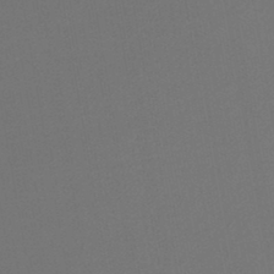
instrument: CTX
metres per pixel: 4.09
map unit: lHb
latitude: -43.6532
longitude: 74.0661
